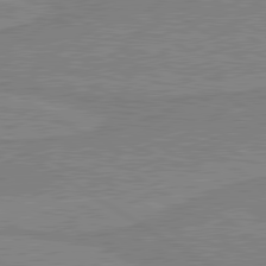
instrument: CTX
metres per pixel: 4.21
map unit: lApd
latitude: 80.2711
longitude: 169.9367
